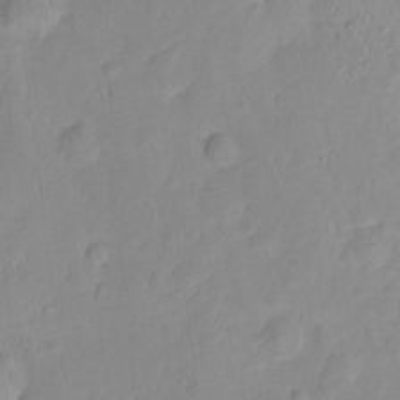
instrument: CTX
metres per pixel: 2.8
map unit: HNhu
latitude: -2.4440
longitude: 10.5952
